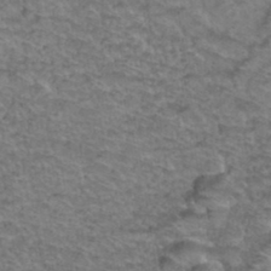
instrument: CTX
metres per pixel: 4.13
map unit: Hto
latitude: 38.2900
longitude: -45.0836
